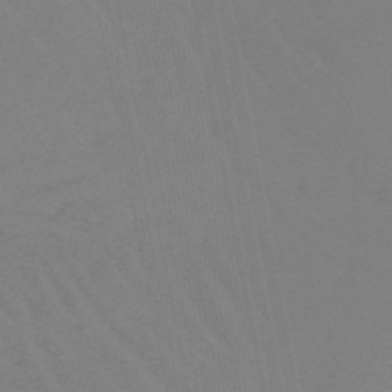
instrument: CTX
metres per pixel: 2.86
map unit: lHb
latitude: -45.5399
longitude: 67.0675
